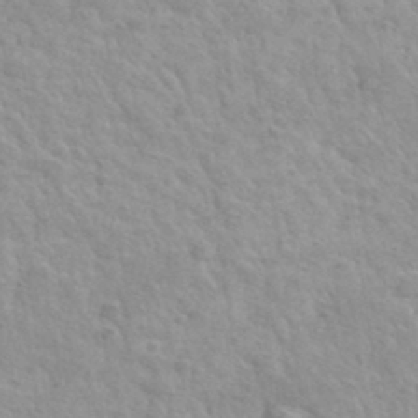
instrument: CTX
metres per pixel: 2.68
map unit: Hto
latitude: 35.4426
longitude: -50.4034
